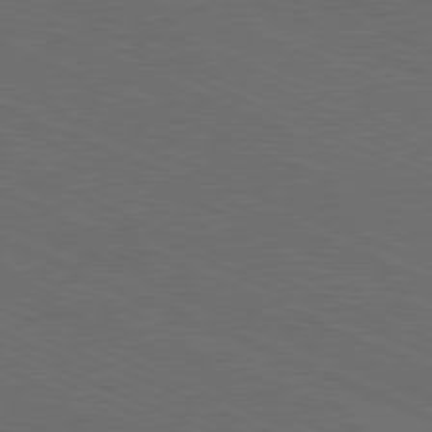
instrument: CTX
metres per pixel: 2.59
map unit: Hpe
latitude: -82.0661
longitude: 19.3699
